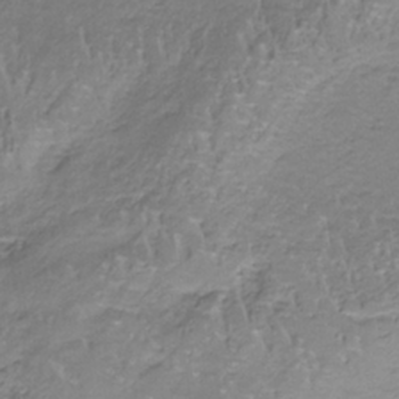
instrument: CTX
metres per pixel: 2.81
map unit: HNb
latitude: -34.9164
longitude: 57.8800
